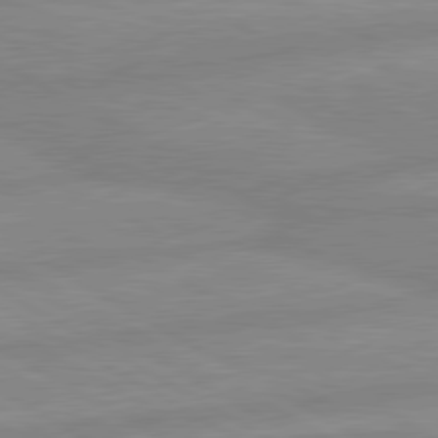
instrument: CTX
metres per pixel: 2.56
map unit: lApd
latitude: 80.2333
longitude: -168.2145
